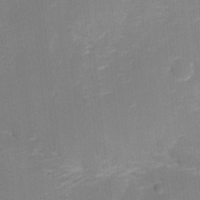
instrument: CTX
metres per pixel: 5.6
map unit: Aa
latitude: -7.9745
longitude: -72.1767
